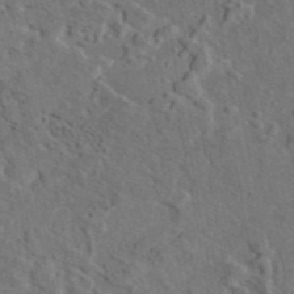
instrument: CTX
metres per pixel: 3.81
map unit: eAb
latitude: 43.5560
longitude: 114.5574
